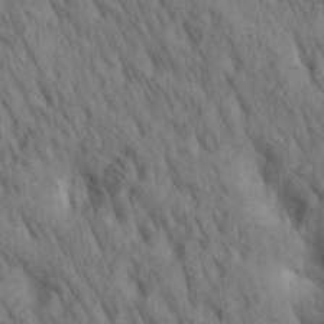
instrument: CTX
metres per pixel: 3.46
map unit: lAa
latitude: 21.3104
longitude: -138.5924
